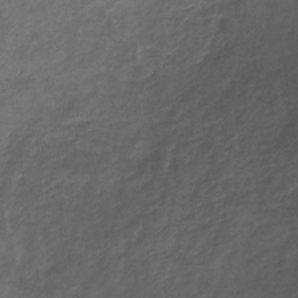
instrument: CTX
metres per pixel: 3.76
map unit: HNb
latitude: -32.6897
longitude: 61.8422
